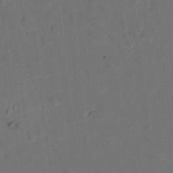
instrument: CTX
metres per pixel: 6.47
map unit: lAvf
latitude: 9.6694
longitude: 167.7100
